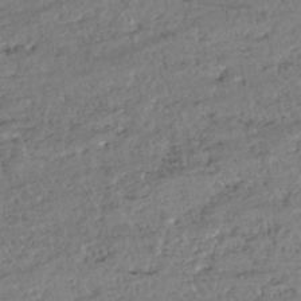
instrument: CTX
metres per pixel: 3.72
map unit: HNhu
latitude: -43.5021
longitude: 107.7289
